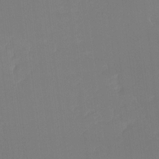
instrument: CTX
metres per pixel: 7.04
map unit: Hto
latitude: -8.3117
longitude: -51.0269
